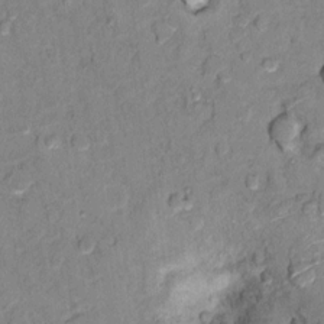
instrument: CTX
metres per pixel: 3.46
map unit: Ht
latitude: 11.3860
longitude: -33.7450
